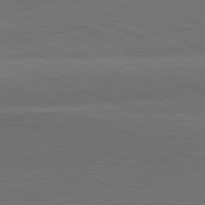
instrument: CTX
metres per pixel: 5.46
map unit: lApd
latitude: 81.8205
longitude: 136.2361
